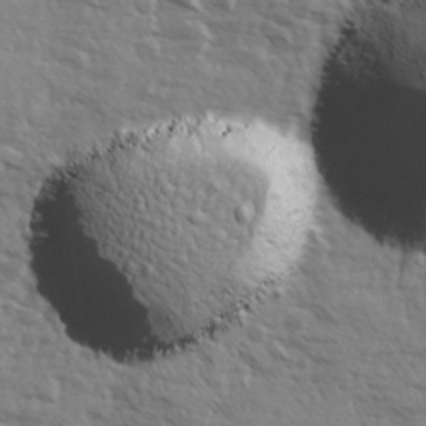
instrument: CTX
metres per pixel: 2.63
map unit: Ave
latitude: 13.0459
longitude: -101.9906
